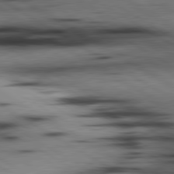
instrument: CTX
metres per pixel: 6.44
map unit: lApd
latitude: 80.5735
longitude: 158.8030
